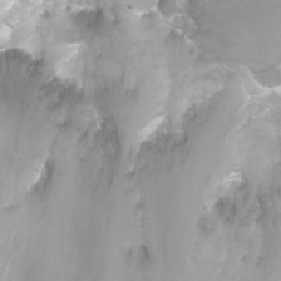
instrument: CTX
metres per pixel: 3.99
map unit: Nhu
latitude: -6.1983
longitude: -49.6127
